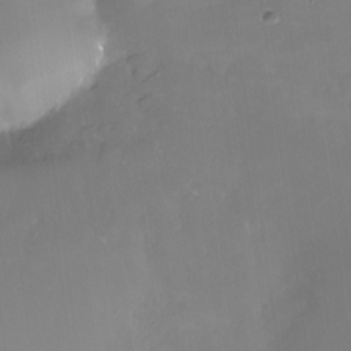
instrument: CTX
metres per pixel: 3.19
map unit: Nhu
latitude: -28.3306
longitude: -78.2523
